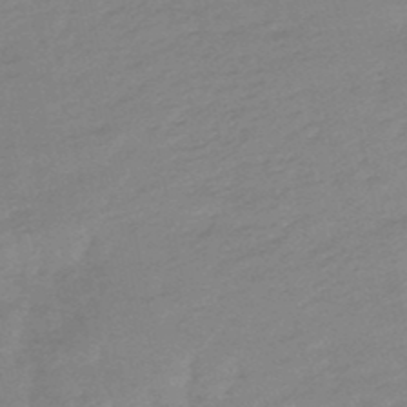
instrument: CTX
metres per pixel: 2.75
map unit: lHb
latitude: -48.8786
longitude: 77.4454
